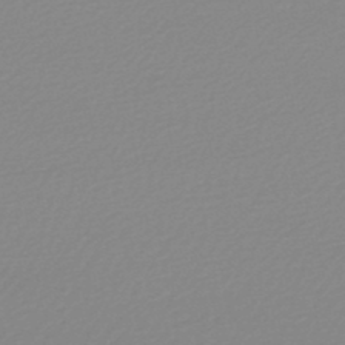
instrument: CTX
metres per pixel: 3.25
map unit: lHb
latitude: -48.0661
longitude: 65.2943
